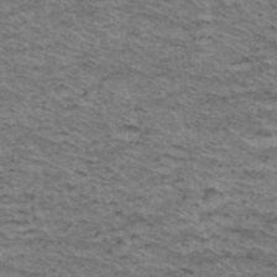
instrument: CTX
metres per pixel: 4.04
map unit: Hto
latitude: 37.3482
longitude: -46.4412
